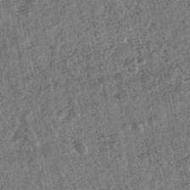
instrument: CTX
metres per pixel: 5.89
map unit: HNhu
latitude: -43.2187
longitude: 98.4062
